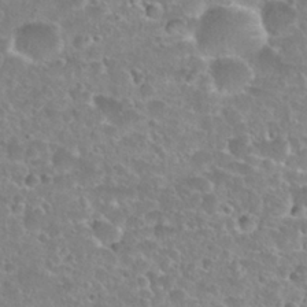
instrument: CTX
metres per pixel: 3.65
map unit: Hto
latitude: 27.3671
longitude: -50.9891
